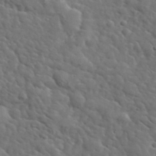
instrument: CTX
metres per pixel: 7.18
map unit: lHvf
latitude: 37.5749
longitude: -92.1200
